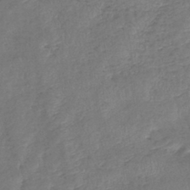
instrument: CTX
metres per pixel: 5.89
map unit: lHb
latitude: -41.5021
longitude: 79.2754
